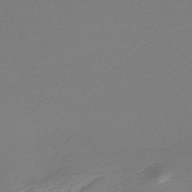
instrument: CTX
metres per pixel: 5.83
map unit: lHb
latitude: -47.7288
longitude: 66.6518
